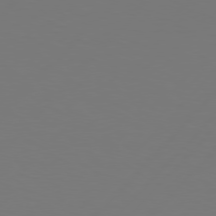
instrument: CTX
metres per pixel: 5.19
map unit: Hpe
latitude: 76.8758
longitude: -137.7450
